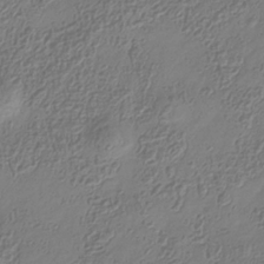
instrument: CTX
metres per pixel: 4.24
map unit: Hve
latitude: -34.4818
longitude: 89.0486
